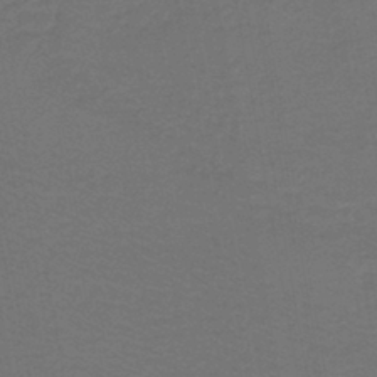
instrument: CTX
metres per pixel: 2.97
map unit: lHb
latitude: -43.3698
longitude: 53.1998
